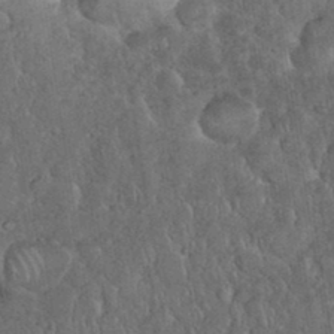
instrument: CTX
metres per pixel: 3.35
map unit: eHh
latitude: 36.0444
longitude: -61.9528
